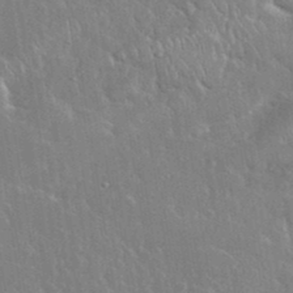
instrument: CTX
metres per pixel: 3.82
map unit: eHh
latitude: 37.3671
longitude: -61.7260
